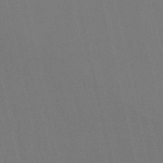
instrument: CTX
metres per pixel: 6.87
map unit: eHb
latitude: -50.8030
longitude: 76.9920
